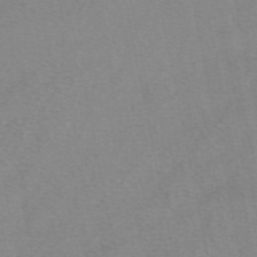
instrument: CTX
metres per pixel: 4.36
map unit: eAb
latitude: 48.8191
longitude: 104.5951
